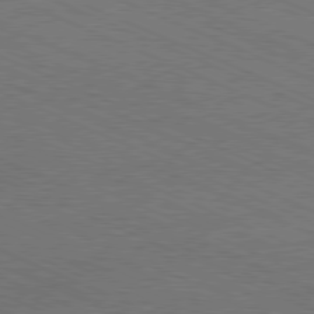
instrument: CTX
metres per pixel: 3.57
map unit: Ap
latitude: -81.0298
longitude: -74.9892
